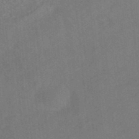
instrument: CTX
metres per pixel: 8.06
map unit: HNhu
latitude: -41.3509
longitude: 106.4062
